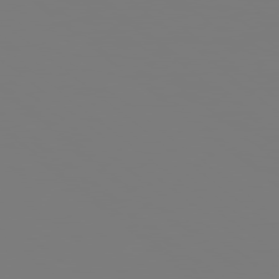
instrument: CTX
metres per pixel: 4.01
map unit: Hpe
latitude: 78.5546
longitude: 173.9178
